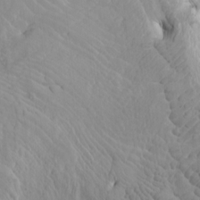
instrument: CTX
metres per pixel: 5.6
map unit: Htu
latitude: -8.1606
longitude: -66.9702
